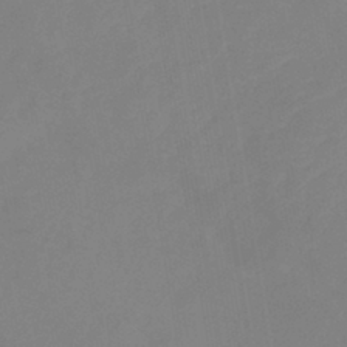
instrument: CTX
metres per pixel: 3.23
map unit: lHb
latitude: -37.5210
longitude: 74.5763
